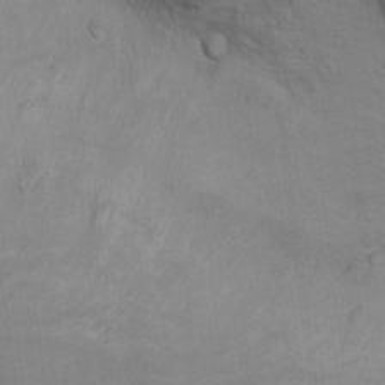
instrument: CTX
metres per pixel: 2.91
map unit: Ht
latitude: 11.1592
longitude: -32.5924
